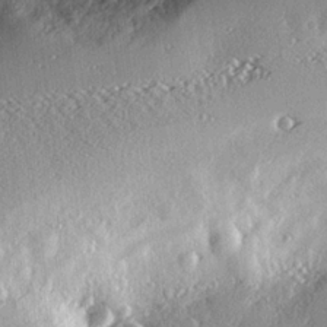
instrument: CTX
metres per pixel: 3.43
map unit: eHh
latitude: 23.2159
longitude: -89.6316
